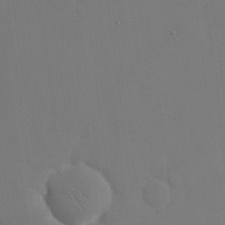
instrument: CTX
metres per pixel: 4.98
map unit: eHh
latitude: 18.8380
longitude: -67.0647
